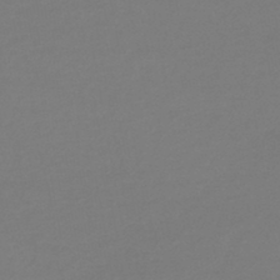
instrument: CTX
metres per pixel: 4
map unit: lHb
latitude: -45.7289
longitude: 59.1809
